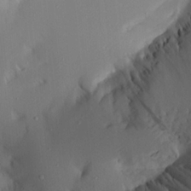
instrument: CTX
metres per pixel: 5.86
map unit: Aa
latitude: 22.1011
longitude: -146.5168
